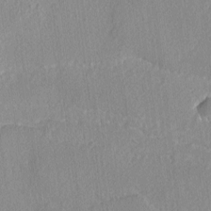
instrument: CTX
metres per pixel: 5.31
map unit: lAvf
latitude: -4.7841
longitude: -109.1781
